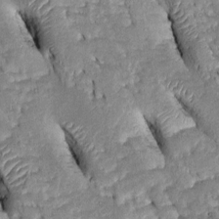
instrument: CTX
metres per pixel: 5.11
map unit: Htu
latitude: -0.1984
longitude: 149.6533
